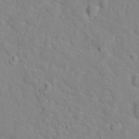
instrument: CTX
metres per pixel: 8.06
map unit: Hto
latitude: 17.4049
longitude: -36.1767
